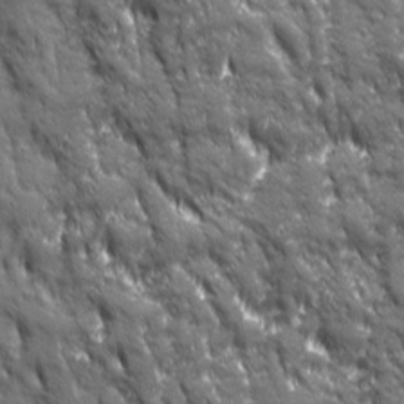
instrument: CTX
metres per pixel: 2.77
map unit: Ave
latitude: 19.8016
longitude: -134.2333
